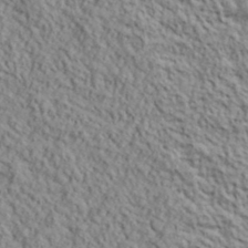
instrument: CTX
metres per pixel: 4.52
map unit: lHvf
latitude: 39.6316
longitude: -89.2537
